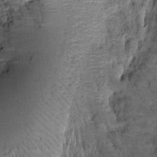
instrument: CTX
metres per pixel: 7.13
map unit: Htu
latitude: -4.8597
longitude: 159.0108
